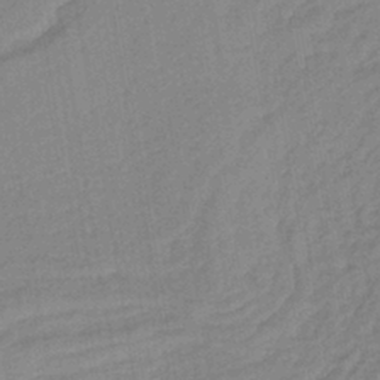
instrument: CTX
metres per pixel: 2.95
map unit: lHb
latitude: -40.7652
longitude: 67.6722
